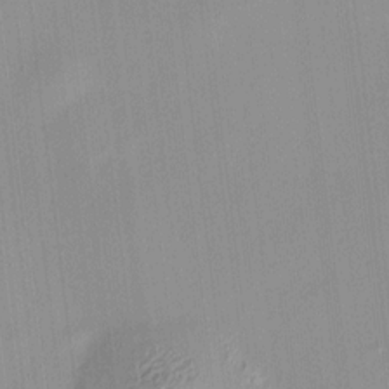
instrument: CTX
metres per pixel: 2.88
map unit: HNhu
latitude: 11.3860
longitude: 9.8800
